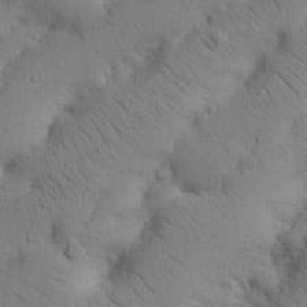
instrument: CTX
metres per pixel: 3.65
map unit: Nhu
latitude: 20.9703
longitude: -74.7435
